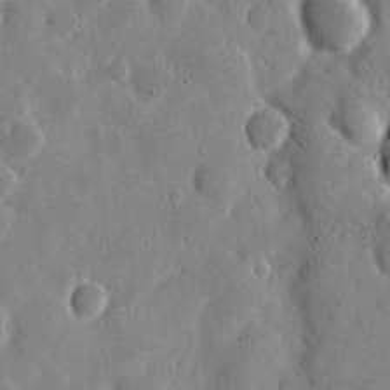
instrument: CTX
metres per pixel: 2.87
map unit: eHh
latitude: 9.5182
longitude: -67.4804
